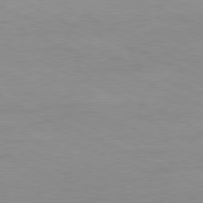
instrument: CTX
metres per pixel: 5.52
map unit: Ap
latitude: -78.6707
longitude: -72.3846
